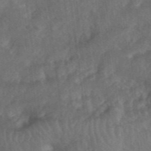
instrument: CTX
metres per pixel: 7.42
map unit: eHh
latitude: 39.8583
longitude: -56.2522
